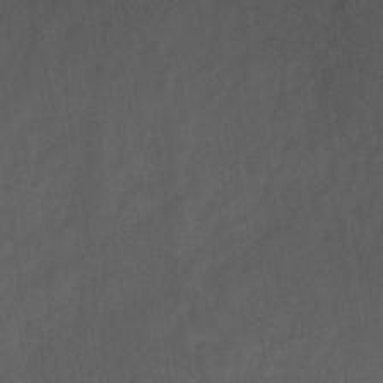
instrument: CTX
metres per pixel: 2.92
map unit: HNb
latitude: -32.0283
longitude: 63.6722
